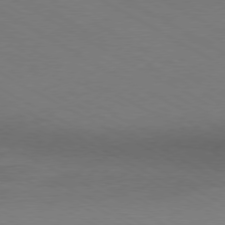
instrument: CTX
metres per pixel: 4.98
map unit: Ap
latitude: -76.4440
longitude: -76.7435
